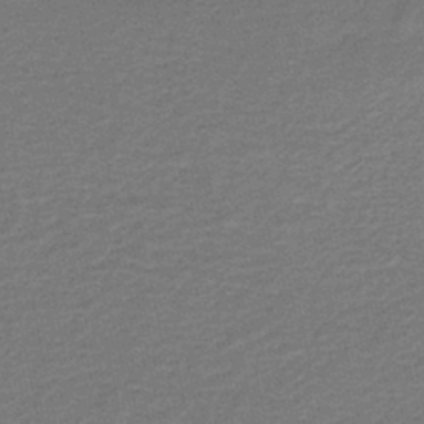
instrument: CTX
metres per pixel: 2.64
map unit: HNb
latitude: -43.6343
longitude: 51.3132
